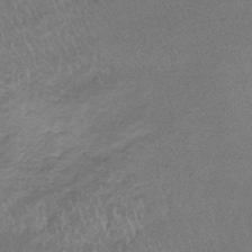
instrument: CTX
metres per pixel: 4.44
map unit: eHb
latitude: -33.2565
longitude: 67.8611
